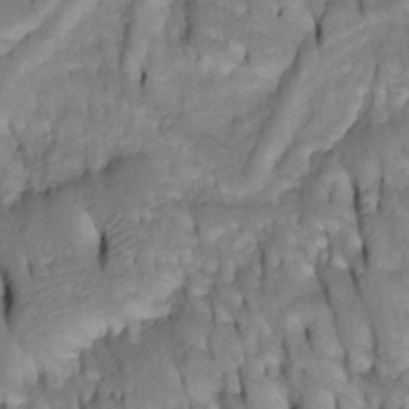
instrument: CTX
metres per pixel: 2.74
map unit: Htu
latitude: -4.2172
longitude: 150.6329
